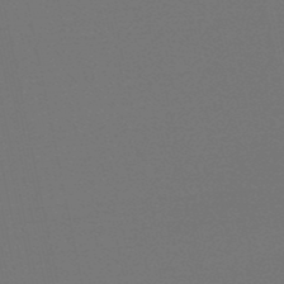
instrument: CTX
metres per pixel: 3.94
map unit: eHb
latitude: -50.3306
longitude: 71.7100
